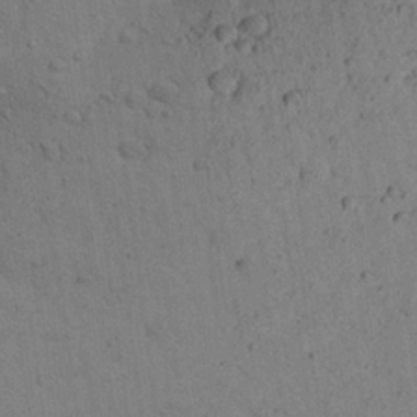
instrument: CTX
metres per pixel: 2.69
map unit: Aa
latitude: 23.0080
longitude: -148.3089
